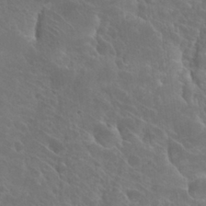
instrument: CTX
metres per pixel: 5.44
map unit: Hto
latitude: 27.2537
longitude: -41.5749
